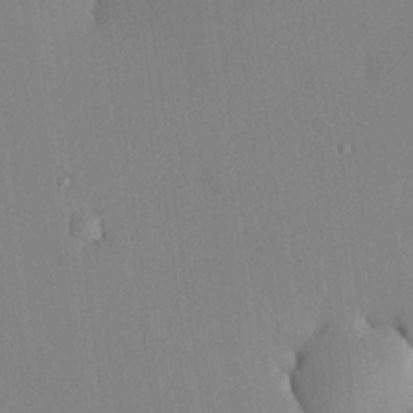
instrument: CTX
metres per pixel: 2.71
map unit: Hve
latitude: 24.8569
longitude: -91.7639
